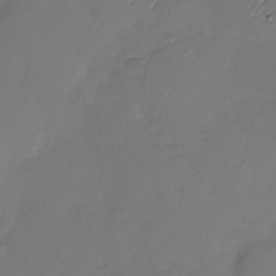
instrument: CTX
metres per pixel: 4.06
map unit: Nhu
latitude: -29.0109
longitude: -59.8583
